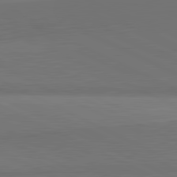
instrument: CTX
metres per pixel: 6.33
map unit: lApd
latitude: 81.9150
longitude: 154.9353
